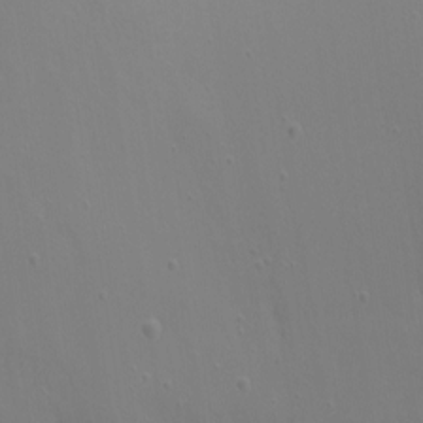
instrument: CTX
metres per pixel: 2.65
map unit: Ht
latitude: -10.6708
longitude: -46.2145
